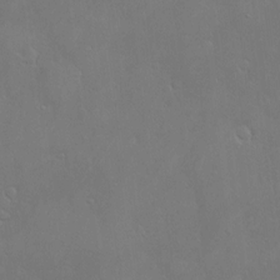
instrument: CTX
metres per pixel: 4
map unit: Nve
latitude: -10.0094
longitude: 173.5588
